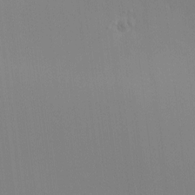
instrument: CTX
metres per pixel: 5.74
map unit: HNhu
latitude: 5.1403
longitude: 8.5952
